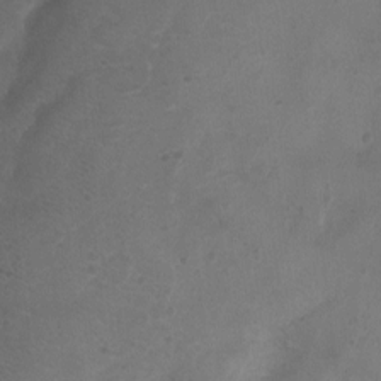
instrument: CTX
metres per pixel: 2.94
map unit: Ht
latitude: -11.8045
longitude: -21.0081
